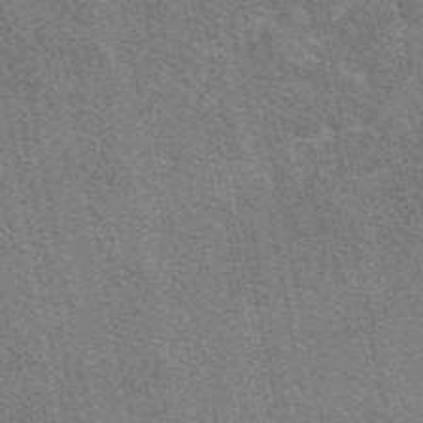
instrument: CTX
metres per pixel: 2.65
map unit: eAb
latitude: 48.8380
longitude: 116.0849
